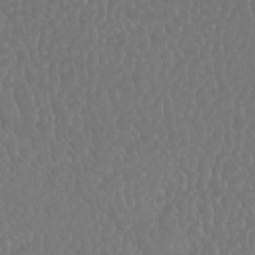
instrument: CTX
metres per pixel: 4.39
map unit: HNhu
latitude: -43.6154
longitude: 94.5573
